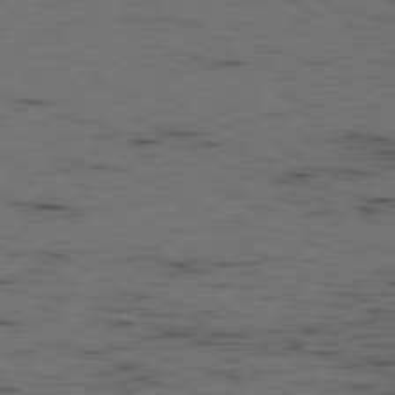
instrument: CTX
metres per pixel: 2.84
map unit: Ap
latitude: -78.0283
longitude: -74.8758
